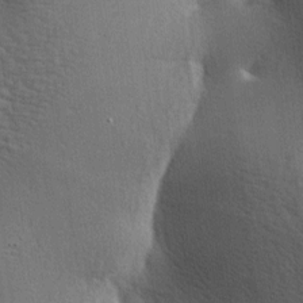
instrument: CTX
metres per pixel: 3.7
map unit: lAa
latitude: -6.9919
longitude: -125.6316
